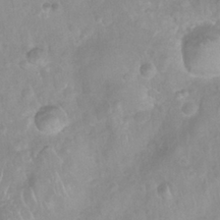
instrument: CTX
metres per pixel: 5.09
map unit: Nhu
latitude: 26.8191
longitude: -63.3293
